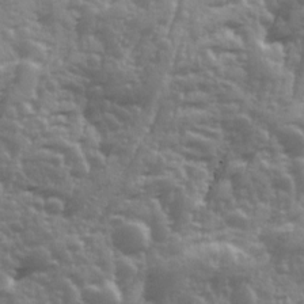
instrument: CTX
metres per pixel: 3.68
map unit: Ave
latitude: 12.3845
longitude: -103.6316
